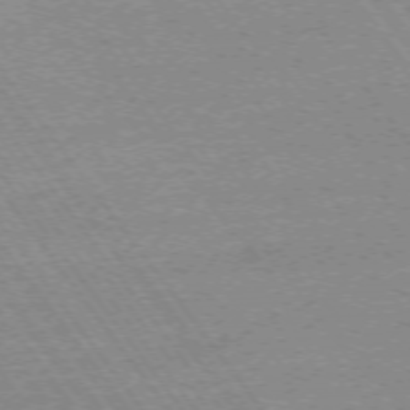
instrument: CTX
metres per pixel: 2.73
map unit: Ap
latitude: -74.2740
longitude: -82.3845
